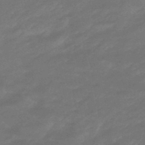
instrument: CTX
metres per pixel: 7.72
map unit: HNhu
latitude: -46.7841
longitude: 90.1984
